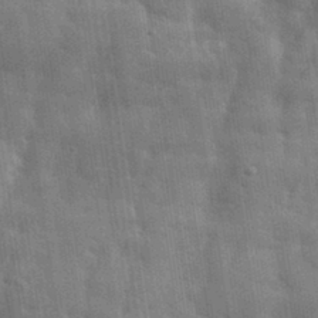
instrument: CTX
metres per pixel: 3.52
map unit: eHh
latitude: 31.8206
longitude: -70.8569
